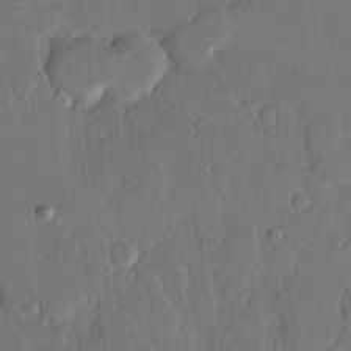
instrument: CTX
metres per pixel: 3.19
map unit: lHvf
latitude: 20.2712
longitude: 146.5196
